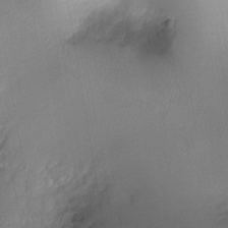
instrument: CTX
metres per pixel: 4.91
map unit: Ht
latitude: -1.5588
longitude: -16.8758
